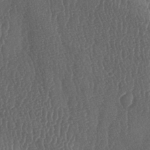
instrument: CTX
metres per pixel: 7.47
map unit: lAa
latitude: -7.0486
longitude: -129.8772
